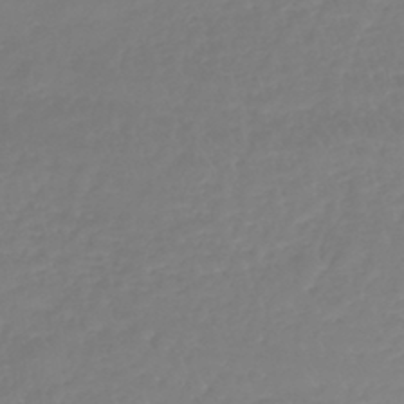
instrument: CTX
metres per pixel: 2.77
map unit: lHb
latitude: -41.1620
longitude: 67.2187
